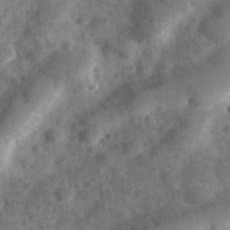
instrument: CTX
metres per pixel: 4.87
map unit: Hve
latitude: 32.5168
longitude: 151.4265
